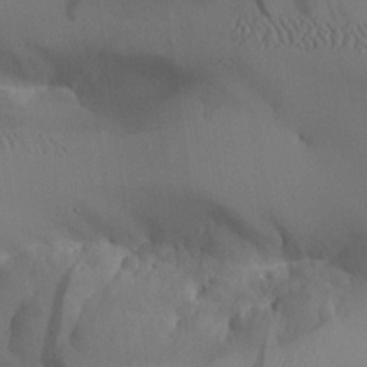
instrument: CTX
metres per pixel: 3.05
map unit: Aa
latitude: 25.9717
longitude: -128.2711
